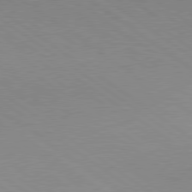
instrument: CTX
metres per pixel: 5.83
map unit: lApd
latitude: 79.3293
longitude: -177.7071
